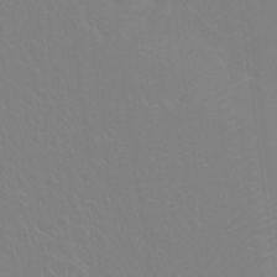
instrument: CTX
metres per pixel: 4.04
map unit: Hto
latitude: 18.7246
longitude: -39.9150
